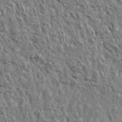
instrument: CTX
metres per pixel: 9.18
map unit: Aa
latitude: 13.7261
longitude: -141.6316
